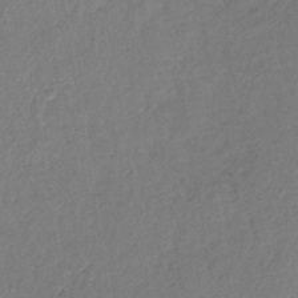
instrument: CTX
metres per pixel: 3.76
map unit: lHb
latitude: -40.9164
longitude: 68.9541
